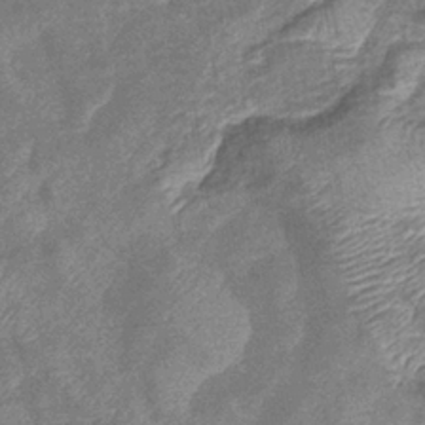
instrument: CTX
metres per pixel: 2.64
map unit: eHb
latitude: -37.7855
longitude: 77.3132
